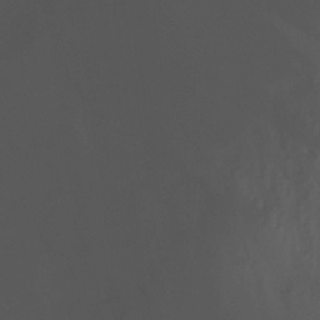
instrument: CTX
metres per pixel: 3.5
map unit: Nhu
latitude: -13.6155
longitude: -52.1389
